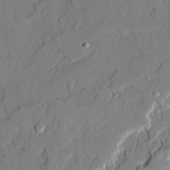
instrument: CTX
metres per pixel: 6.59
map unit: Ave
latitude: 21.6505
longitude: -129.2726
